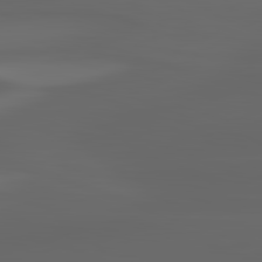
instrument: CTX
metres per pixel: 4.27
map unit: lApd
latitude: 82.8946
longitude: -135.4426
